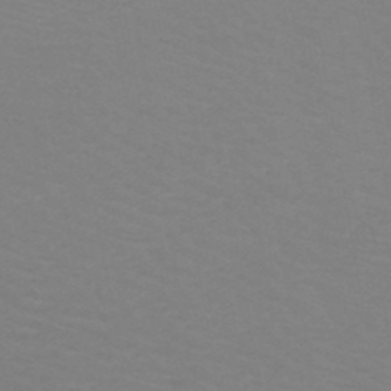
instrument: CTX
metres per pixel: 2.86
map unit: HNb
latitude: -48.6897
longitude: -46.4412
